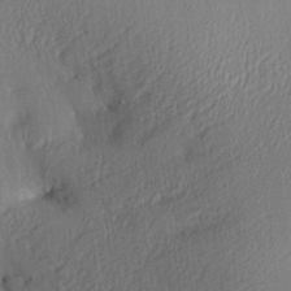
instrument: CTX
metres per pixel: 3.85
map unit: Aa
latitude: 28.1011
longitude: -136.9136
